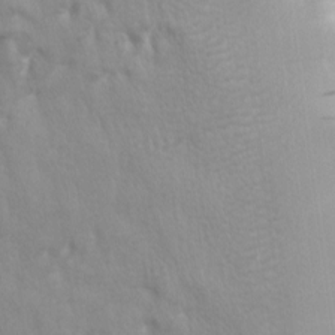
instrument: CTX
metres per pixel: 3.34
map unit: lAa
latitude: -8.5385
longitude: -125.9717
